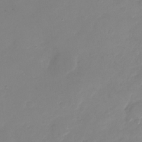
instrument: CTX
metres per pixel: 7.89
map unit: Nhu
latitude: -28.6330
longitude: -66.2711
